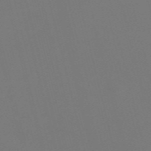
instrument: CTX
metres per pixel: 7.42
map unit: Nve
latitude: -57.6722
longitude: 53.2187
